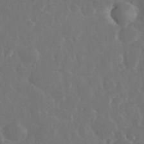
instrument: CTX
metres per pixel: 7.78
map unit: eHh
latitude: 33.5560
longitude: -61.0836
